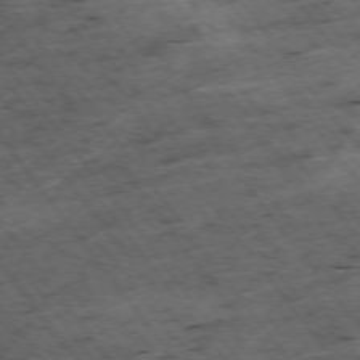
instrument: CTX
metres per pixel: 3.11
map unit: Hpe
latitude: -75.0865
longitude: 4.4629
